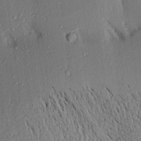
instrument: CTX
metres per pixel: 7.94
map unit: Aa
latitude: 16.0822
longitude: -148.3845
